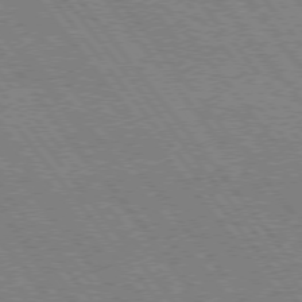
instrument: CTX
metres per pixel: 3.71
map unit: Hpe
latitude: 74.8191
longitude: -140.1011
